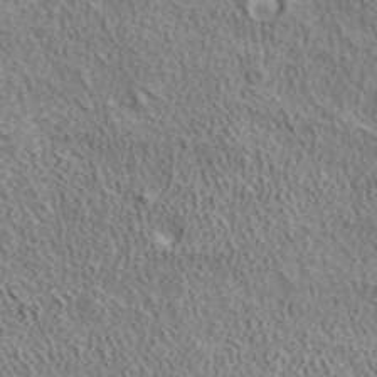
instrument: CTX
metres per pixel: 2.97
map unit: ANa
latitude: 41.3670
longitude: 16.4251
